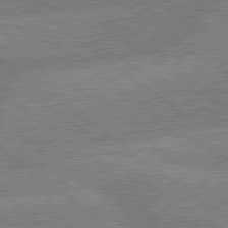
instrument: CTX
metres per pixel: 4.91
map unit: lApd
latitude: 79.4994
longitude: -160.4790
